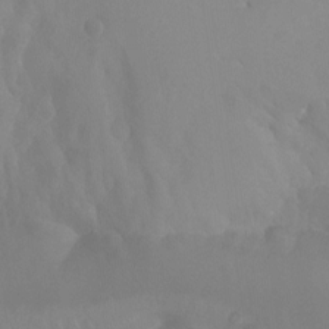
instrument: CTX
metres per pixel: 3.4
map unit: Aa
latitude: -13.0109
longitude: -67.9150
